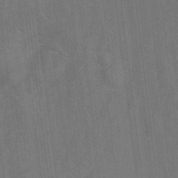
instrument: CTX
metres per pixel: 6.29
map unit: Ht
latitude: -9.7478
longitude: -36.2901
